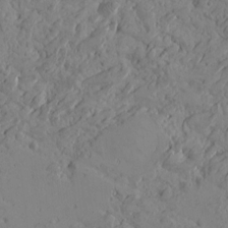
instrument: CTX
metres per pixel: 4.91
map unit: Htu
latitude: -4.3873
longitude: -176.8569
